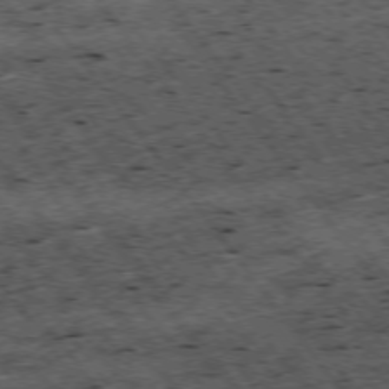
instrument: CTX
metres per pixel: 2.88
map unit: Hpe
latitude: -75.6722
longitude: -19.0836
